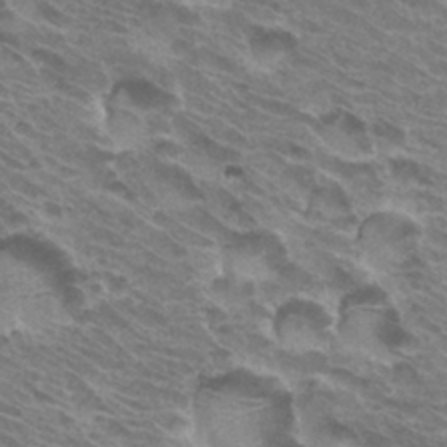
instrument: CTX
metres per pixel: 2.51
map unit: Hto
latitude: 32.8569
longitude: -40.8380
